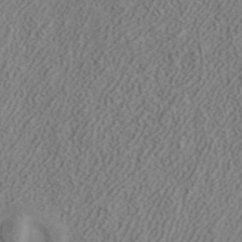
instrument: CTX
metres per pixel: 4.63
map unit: ANa
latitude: 38.6679
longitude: 20.6896
